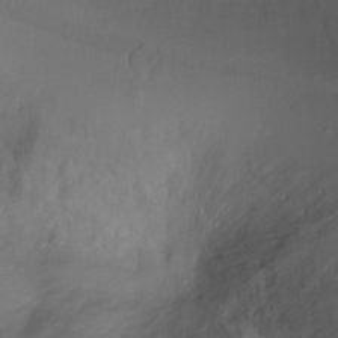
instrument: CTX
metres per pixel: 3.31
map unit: Ht
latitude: -2.5573
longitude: -29.0836
